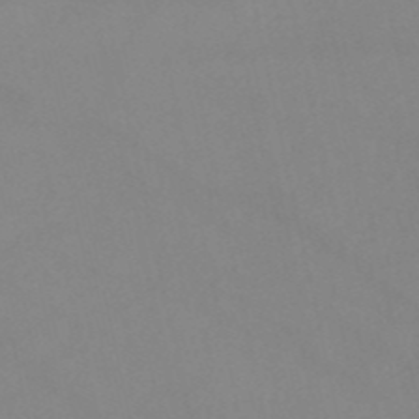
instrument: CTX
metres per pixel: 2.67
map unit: HNb
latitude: -52.5573
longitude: -50.5167
